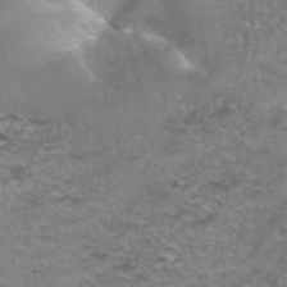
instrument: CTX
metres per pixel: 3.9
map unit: Hto
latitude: 38.0255
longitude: -41.5749
